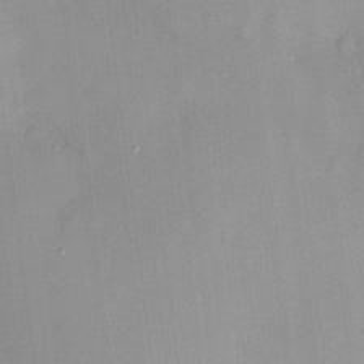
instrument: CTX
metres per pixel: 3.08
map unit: HNhu
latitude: 13.8395
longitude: 12.7274
